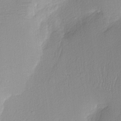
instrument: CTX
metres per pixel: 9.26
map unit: Nhu
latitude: 1.3670
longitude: -75.6316
